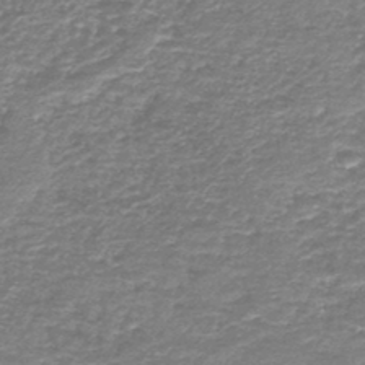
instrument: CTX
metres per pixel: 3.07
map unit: HNb
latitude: -44.5574
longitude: 50.6140
